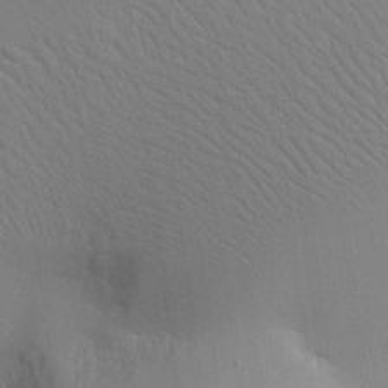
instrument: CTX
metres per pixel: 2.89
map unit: Aa
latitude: 18.8569
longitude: -140.9891
